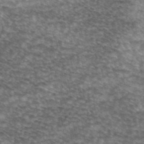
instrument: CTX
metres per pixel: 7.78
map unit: eAb
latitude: 45.3670
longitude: 103.6533
